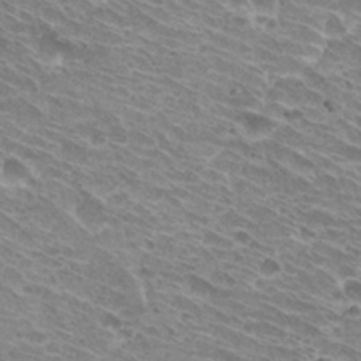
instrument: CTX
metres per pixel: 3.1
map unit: Hto
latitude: 31.1215
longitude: -42.3467
